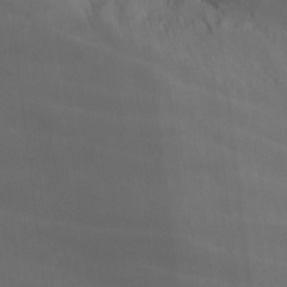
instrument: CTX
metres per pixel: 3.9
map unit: Nhu
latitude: -14.1795
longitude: -59.1592
